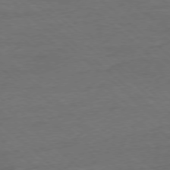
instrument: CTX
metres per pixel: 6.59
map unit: Ap
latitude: -77.9745
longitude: -61.5560
